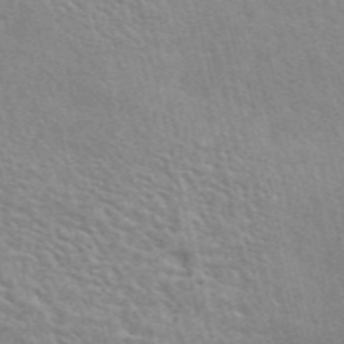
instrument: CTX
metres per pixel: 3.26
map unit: ANa
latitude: 49.5182
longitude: -73.8584
